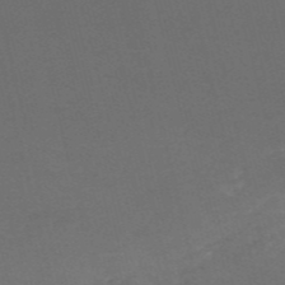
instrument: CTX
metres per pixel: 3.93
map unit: HNb
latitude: -54.5385
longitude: -36.1956
